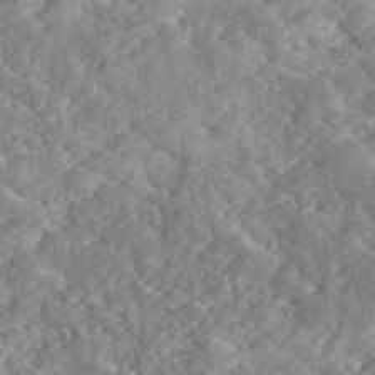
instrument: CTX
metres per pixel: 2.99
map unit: eAb
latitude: 45.3104
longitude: 128.0094
